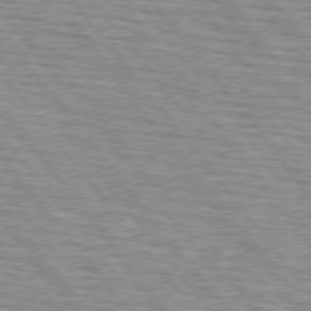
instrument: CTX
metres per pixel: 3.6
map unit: lApd
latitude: 75.3860
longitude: -76.1577
